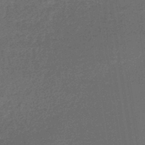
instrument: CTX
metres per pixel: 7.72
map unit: lHb
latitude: -43.8989
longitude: 66.8030
